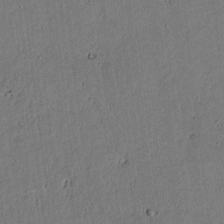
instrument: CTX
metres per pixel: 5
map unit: lAvf
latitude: 5.2348
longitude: 168.7841
